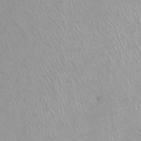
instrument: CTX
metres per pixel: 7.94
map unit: Ht
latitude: -14.7464
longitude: -44.1011
